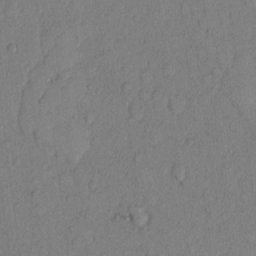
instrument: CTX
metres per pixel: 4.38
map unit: Hto
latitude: 9.0836
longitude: -58.3089
